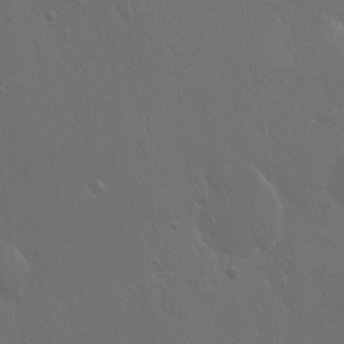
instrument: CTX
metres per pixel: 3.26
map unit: Hto
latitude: 19.1025
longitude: -56.4034
